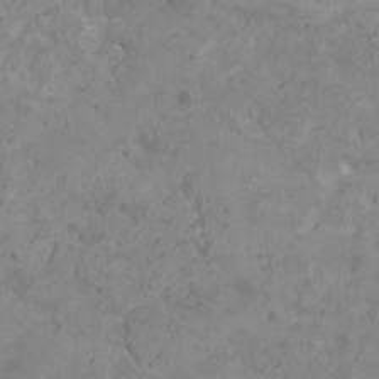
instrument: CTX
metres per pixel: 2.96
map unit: HNhu
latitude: -0.0472
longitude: 4.8786
